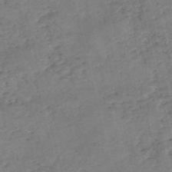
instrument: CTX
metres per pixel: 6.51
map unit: eHh
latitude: -55.1431
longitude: -91.1025
